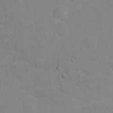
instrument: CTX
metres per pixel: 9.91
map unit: Hto
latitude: 16.7624
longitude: -39.1214
